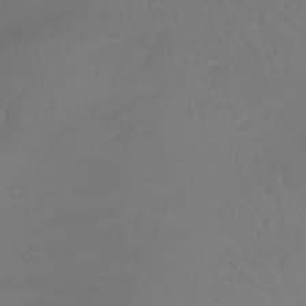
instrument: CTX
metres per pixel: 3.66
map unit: lHb
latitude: -41.5021
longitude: 68.1038
